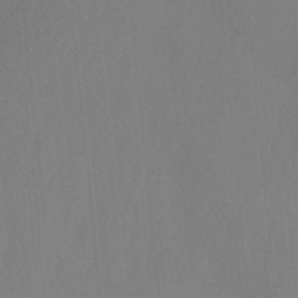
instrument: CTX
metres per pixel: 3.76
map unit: Ave
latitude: -0.7841
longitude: -113.2159
